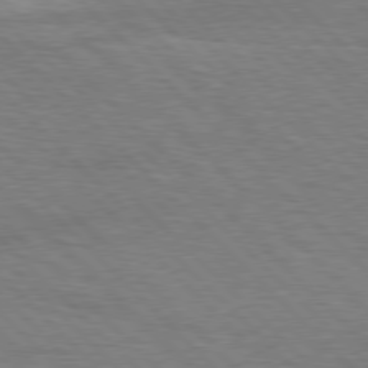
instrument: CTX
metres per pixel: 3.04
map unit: Hpe
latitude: 77.2915
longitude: -151.6316
